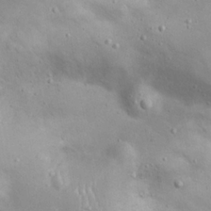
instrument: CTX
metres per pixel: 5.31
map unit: Hto
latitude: 17.8205
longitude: -53.7450
